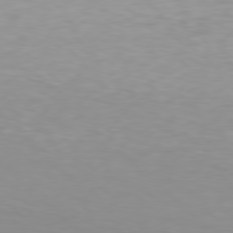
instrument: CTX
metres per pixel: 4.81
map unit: Hpe
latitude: 78.2334
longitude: -171.2915
